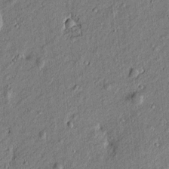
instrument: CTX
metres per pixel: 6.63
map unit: Htu
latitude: -7.1998
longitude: 177.5399
